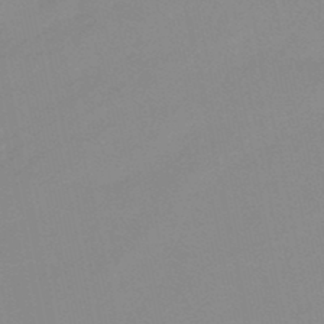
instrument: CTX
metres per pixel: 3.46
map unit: lHb
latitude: -48.5385
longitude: 80.9353
